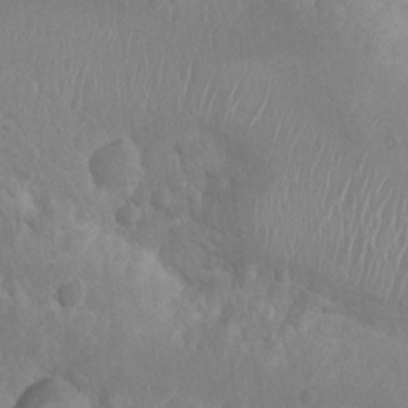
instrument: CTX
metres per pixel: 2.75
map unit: Nhu
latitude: 6.8758
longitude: -19.7827
